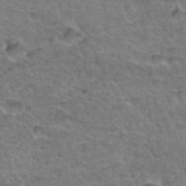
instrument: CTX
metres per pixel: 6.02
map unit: Hto
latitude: 34.7246
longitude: -46.9892
